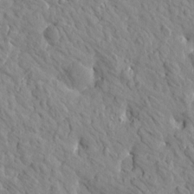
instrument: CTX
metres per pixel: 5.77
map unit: Htu
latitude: 1.7827
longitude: 179.0297
